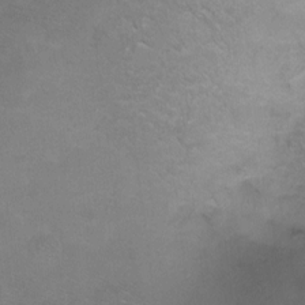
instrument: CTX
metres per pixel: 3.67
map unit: Ht
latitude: -6.1983
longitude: -35.9717
